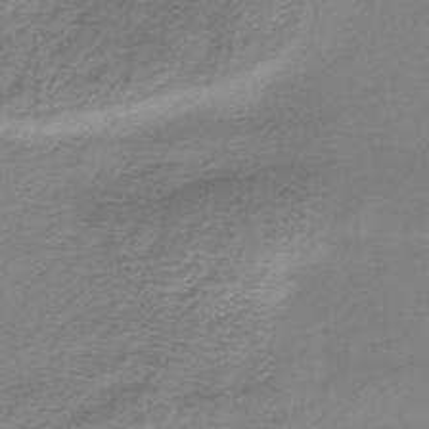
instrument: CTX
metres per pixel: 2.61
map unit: lHb
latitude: -41.8422
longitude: 59.1809
